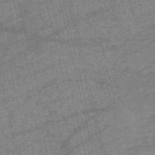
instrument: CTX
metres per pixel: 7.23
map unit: HNb
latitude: -54.0661
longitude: -43.1025
